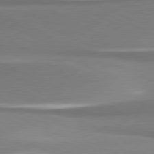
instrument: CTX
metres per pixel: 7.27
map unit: lApd
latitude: 81.5182
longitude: 165.7100
